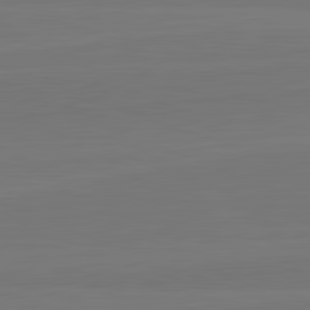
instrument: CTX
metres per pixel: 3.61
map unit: lApd
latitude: 82.4412
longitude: 164.5574
